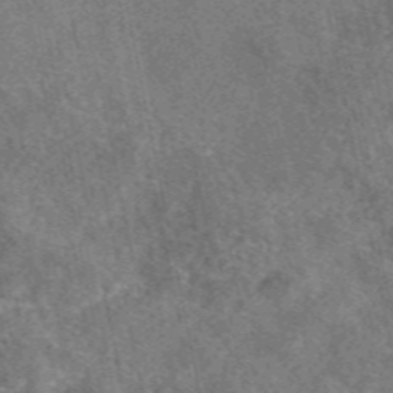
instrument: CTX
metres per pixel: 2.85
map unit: eAb
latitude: 48.2900
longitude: 109.4076
